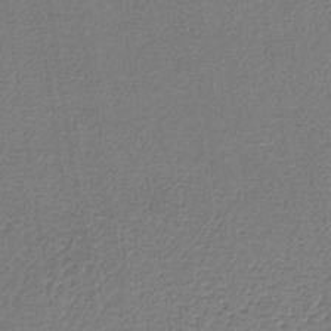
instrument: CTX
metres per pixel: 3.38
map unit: lHb
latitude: -36.8408
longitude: 59.9556
